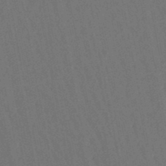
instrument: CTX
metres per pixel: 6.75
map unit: lHb
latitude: -47.9556
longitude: 69.9367
